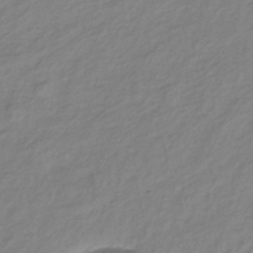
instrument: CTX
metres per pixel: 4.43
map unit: lHb
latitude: -34.6329
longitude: 70.3684
